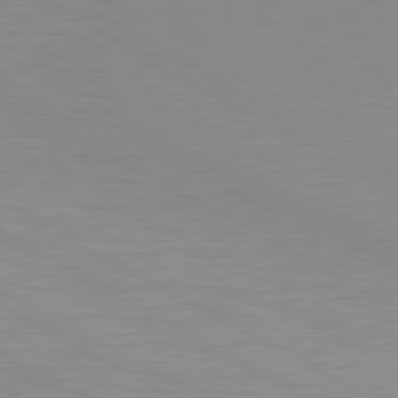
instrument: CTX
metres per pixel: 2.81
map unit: lApd
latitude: 80.2711
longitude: 134.9542
